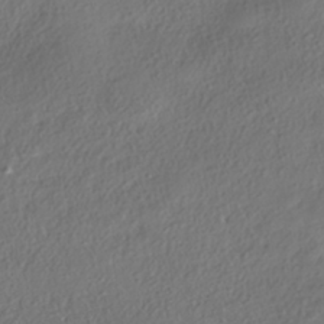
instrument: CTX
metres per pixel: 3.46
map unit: eHh
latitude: -41.6155
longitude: 123.3510
